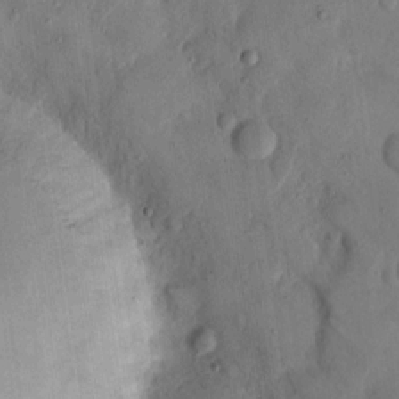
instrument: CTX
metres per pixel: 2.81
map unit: eHh
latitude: 14.0822
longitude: -67.6505
